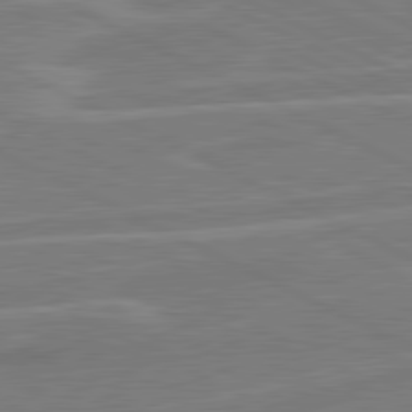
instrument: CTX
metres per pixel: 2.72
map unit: lApd
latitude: 80.9514
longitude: 120.7085
